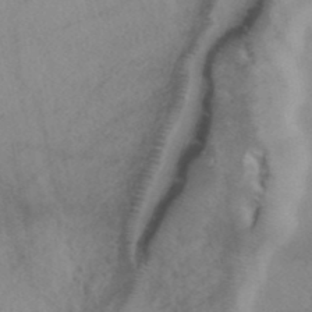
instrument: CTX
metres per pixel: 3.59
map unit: ANa
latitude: 39.3104
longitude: 28.9542
